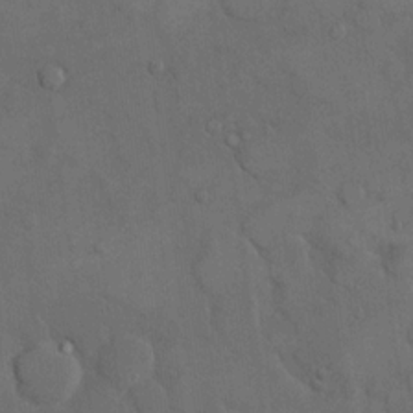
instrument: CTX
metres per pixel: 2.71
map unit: eHh
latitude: 15.8962
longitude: -66.8191
